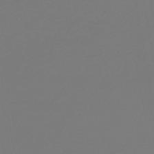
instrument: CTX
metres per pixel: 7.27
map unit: HNb
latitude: -46.5762
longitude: 55.1242
